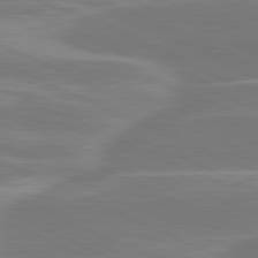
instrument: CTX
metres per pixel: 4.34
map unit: lApd
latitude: 81.1970
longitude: -131.4427
